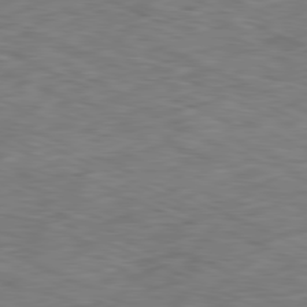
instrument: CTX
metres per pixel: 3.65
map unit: Ap
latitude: -81.4833
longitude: -83.7827
